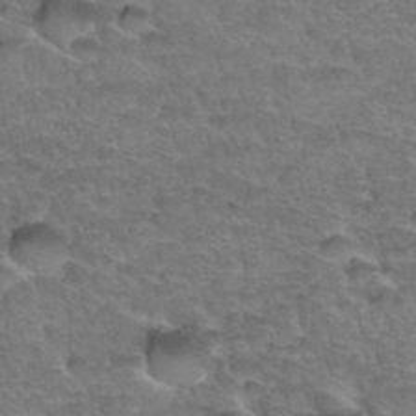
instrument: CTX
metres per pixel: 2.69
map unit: Hto
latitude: 35.2348
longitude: -47.0459
